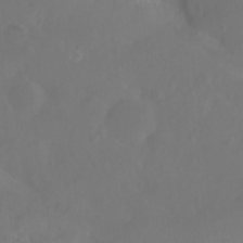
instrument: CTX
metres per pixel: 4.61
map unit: Ht
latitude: -0.0472
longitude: -46.4790
